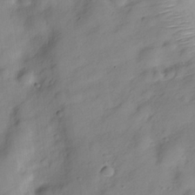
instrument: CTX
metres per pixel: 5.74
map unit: Hve
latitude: -28.7463
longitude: 93.3132
